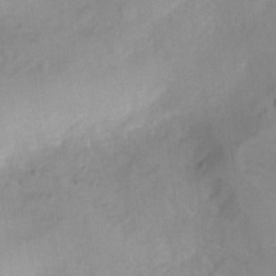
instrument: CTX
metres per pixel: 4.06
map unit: Hto
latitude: 7.0836
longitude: -36.4034
